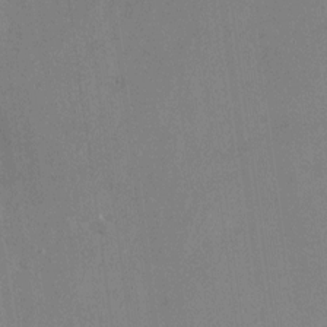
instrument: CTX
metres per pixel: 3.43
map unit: Nhu
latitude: -24.3495
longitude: -72.2712
